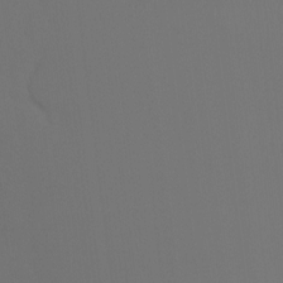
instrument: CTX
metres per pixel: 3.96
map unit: Ht
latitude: -7.9367
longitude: -30.8569
